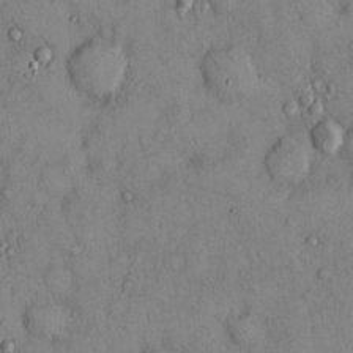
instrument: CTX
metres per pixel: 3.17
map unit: Hto
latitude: 11.7450
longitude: -60.0633
